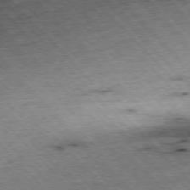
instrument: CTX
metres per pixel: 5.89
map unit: Hpe
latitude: -76.4818
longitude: -15.8773
